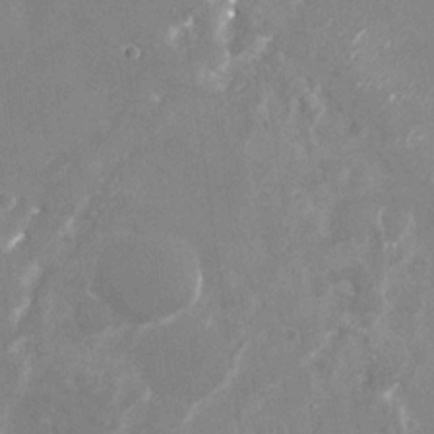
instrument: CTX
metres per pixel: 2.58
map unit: Nhu
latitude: -29.0298
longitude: -76.4034
